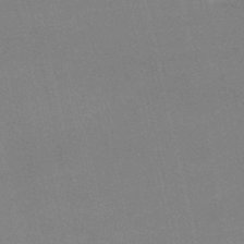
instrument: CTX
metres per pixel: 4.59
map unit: lHb
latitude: -49.3132
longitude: 71.0298
